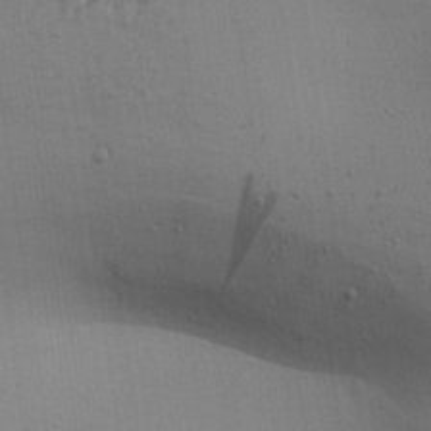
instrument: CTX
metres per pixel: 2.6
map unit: Aa
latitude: 27.0270
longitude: -130.1578
